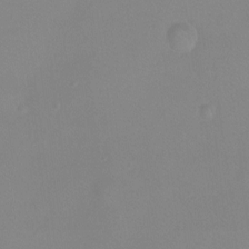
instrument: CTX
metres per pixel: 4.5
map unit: Ht
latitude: -7.0675
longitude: -29.2537
